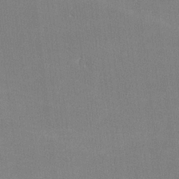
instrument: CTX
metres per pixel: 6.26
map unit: lHvf
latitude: -11.9556
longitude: -101.9150
